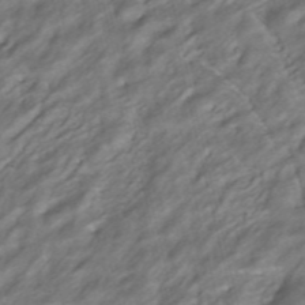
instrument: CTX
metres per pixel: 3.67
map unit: ANa
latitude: -40.9353
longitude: 103.2376
